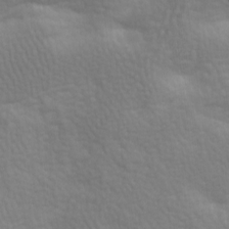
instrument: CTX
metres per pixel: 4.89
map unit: lAa
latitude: -8.4062
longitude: -125.8583
